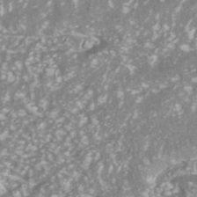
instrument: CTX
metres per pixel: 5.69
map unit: ANa
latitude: -40.6140
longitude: 102.4062
